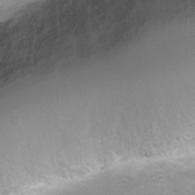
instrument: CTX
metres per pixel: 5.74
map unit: Ht
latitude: 5.0269
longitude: -21.4048
